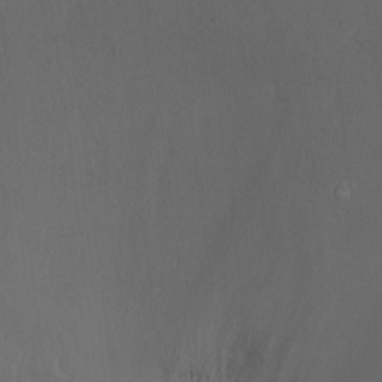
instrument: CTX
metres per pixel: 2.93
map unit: Ht
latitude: 0.2900
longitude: -37.9339
